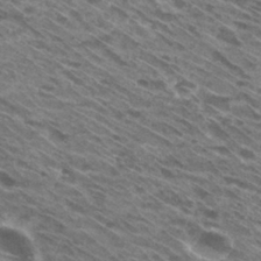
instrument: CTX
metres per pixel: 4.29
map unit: Hto
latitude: 30.5546
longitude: -45.0647
